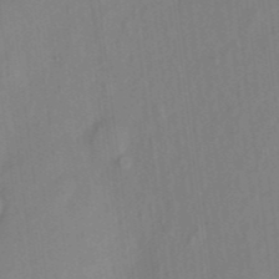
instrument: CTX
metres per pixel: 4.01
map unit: eHh
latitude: 4.6490
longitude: -73.9339
